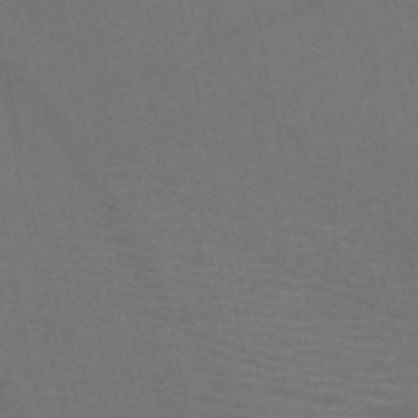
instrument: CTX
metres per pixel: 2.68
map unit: HNb
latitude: -46.9541
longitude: -44.7435
